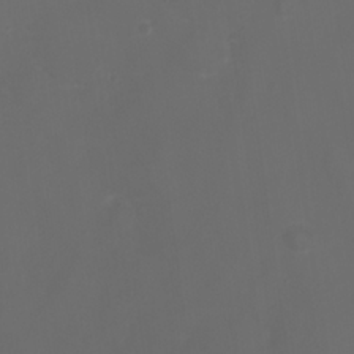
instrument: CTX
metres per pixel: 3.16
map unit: Ht
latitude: 1.1025
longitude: -21.8395
